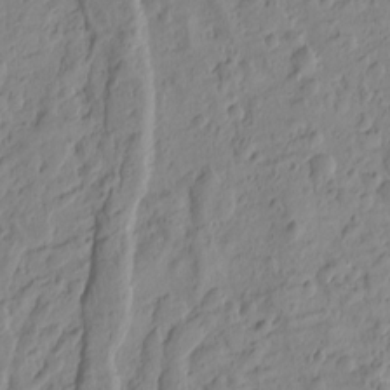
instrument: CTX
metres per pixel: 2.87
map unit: Htu
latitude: -1.1620
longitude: -174.9514
